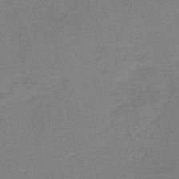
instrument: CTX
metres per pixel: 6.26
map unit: HNb
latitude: -38.3873
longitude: 54.6708
